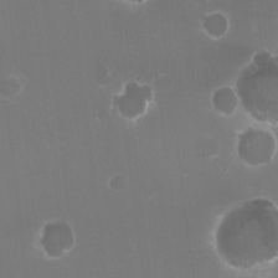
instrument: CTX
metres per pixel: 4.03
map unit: HNhu
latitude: -2.3873
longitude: -3.6505
